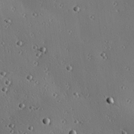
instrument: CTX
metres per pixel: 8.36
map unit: eHh
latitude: 23.3104
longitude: -91.2348
